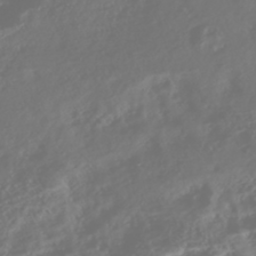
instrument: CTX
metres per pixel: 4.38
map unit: Nhe
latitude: -46.3117
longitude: 151.8422
